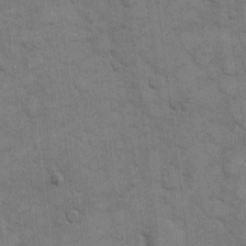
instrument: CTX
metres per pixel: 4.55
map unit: eHh
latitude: 12.1578
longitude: -65.2348
